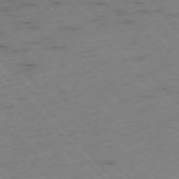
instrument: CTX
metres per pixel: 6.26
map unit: Ap
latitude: -76.5007
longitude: -60.5734
